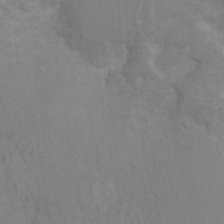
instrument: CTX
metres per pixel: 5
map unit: Nhu
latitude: 0.5545
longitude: -15.9717
